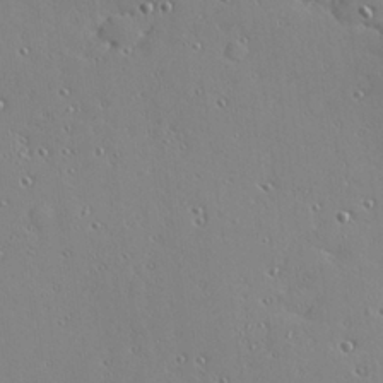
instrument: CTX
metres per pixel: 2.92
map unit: Hve
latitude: 25.9528
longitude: -92.9324
